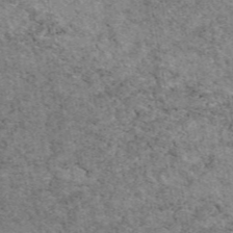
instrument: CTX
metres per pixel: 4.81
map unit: eAb
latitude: 47.4616
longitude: 114.9919
